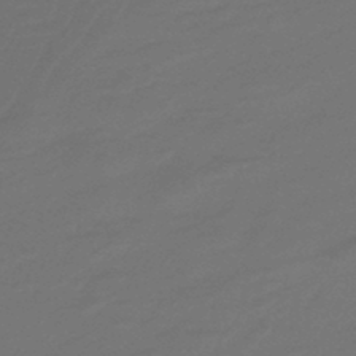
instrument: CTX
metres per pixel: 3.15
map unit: lHb
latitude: -43.9367
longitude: 75.3510
